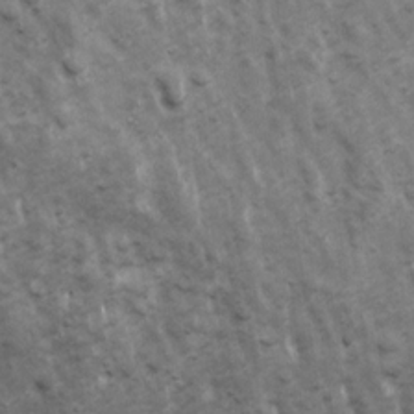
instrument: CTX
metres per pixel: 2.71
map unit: Ave
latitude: 17.2915
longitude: -132.7624
